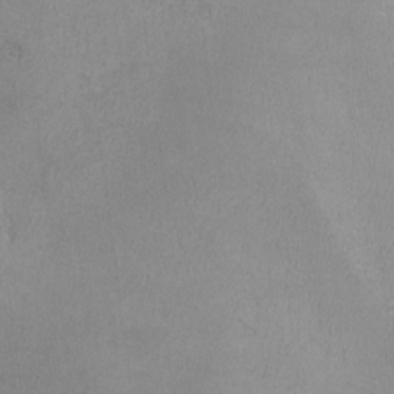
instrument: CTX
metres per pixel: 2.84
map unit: lHvf
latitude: -13.1431
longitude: -101.6694
